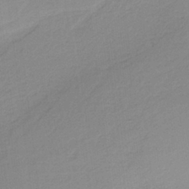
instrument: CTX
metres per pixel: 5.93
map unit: HNb
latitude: -36.4062
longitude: 56.2550
